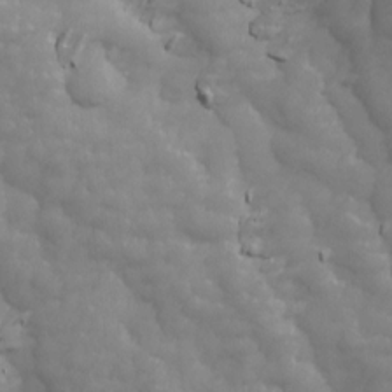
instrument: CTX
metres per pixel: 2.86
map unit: Ave
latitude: 13.6505
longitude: -105.4616
